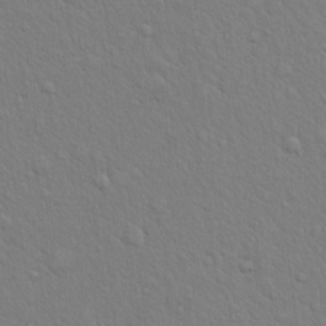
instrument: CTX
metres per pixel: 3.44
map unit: eHh
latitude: 18.1200
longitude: -63.0081
